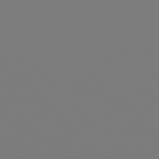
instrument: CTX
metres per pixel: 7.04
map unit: Hpe
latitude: 78.8191
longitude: -166.6112
